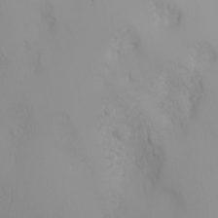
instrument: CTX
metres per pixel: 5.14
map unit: Nhu
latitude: -4.8597
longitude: -85.3860
